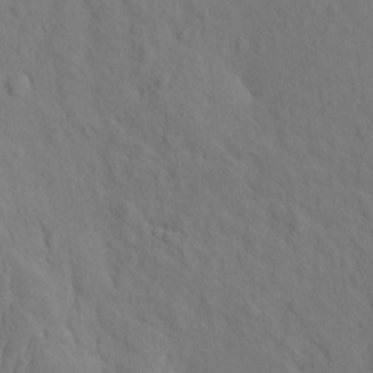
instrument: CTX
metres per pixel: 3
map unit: eHh
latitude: -2.0849
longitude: 18.8408
